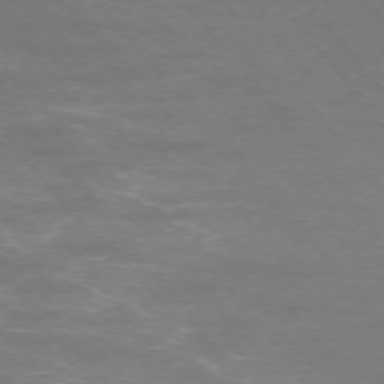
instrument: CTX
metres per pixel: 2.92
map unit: Ap
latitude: -75.5022
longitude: -74.5735
